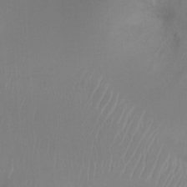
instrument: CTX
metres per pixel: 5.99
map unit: Ht
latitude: -16.2740
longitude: -41.4426
